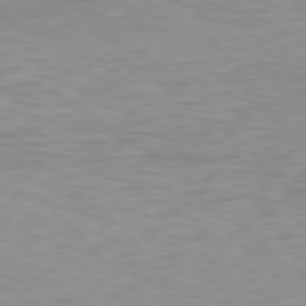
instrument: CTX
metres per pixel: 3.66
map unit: Hpe
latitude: 77.3103
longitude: -162.1578
